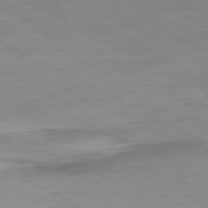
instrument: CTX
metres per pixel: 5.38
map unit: Ap
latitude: -80.5763
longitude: -76.2522
